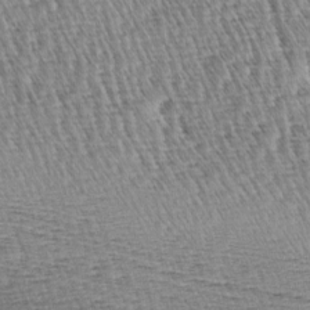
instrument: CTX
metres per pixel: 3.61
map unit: lAa
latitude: -3.2942
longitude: -122.8191
